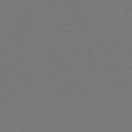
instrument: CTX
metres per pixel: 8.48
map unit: Ap
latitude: -74.6708
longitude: -89.9339
